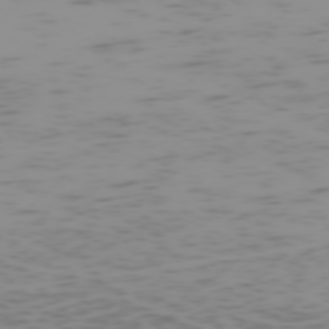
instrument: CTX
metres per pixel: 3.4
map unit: Hpe
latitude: -74.0472
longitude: 7.7666
